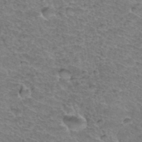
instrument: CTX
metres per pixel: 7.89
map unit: Hto
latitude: 36.7058
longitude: -47.0270
